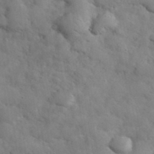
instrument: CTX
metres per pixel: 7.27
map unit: eHh
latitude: 37.6694
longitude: -67.4237
